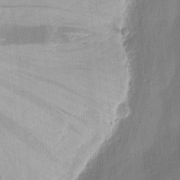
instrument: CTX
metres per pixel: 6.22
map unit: eHh
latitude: 3.4615
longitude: -79.0648
